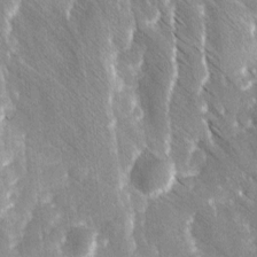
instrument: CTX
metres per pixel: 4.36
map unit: Ave
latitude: 8.5735
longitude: -104.7436
